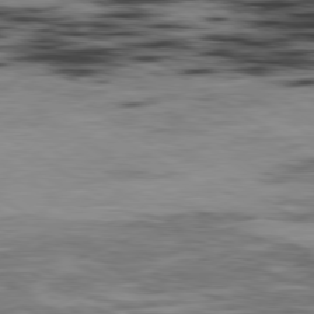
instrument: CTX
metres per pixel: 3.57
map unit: Hpe
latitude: -80.3684
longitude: 23.6911
